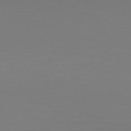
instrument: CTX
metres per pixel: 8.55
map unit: Hpe
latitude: 77.4993
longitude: -136.7813
